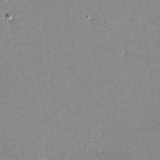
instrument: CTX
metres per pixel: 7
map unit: lHvf
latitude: -12.1417
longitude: -103.7827
